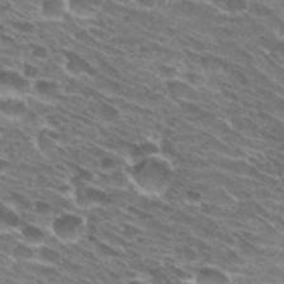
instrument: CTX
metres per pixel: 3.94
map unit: Hto
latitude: 30.9892
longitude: -43.8961
